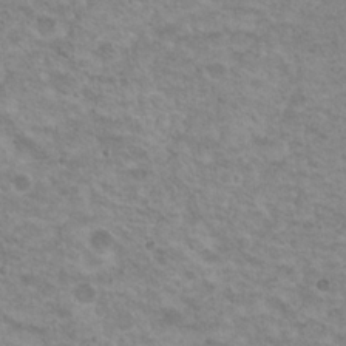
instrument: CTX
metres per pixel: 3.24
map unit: Nhu
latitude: 18.7624
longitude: -31.2159
